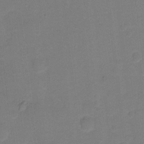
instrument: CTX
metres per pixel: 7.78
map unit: Hto
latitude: -1.1054
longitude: -34.3845
